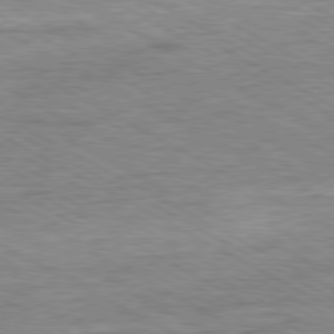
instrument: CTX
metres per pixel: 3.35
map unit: Ap
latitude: -80.6897
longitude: -77.1403
